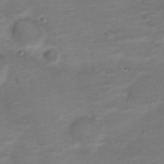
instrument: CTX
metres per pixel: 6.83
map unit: Nve
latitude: -20.5951
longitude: 103.9745
